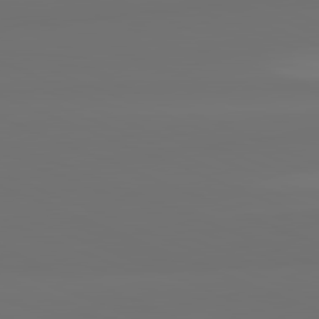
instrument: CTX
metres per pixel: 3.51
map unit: lApd
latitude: 82.1955
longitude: 155.8800
